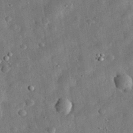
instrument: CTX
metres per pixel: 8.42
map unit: eHh
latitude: 32.6679
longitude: -76.8380
